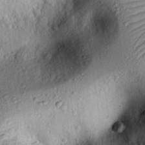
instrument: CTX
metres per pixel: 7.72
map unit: eHh
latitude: 24.5545
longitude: -78.7624
